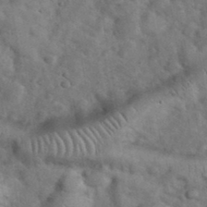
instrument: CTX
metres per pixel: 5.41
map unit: eHh
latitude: 37.1403
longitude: -64.4223
